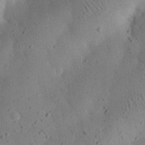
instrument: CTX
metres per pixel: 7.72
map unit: eHh
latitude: 24.6301
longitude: -70.5546
